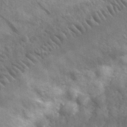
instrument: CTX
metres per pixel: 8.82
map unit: eHh
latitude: 32.5546
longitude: -70.6301
